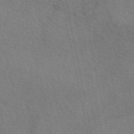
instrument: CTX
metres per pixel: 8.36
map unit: eAb
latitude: 50.6301
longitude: 110.8030
